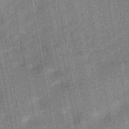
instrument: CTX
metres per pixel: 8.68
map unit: HNhu
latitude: -45.4643
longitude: 90.6708
